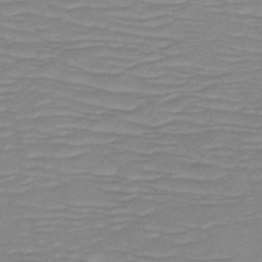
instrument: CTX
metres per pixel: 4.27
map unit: HNb
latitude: -49.7667
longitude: -51.6882
